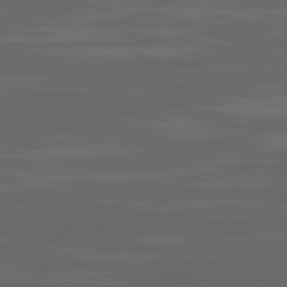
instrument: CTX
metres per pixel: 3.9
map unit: Ap
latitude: -79.9367
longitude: -93.8772
